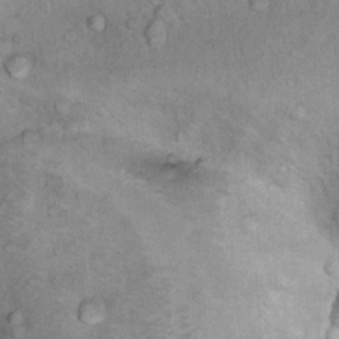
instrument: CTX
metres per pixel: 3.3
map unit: Nhu
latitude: 13.7072
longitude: -28.5923
